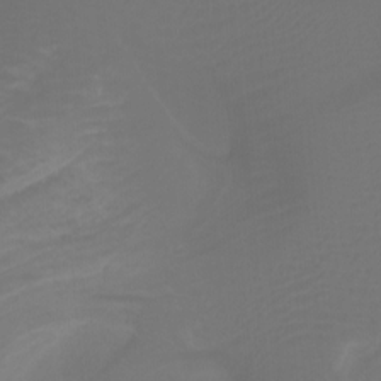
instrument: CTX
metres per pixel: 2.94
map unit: Nhu
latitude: -10.3873
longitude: -69.1025
